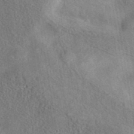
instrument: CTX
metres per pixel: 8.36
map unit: eAb
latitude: 41.4048
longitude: 102.8597
